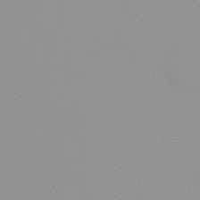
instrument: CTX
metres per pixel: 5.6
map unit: HNhu
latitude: -0.7464
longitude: -5.9150
